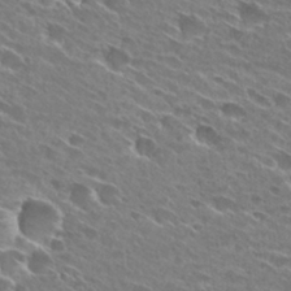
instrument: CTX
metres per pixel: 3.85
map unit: Hto
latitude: 28.2900
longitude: -43.6505
